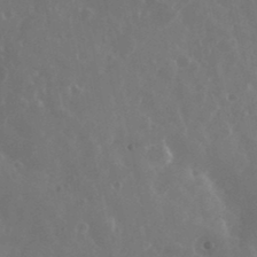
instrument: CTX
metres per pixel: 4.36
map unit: eHh
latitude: 35.1025
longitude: -58.9136
